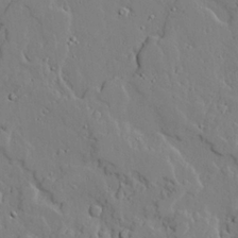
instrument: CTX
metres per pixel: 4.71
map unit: lAvf
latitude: 24.6490
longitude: -110.4223
